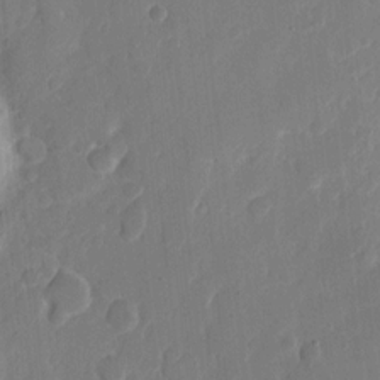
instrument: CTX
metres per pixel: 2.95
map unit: eHh
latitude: 10.4412
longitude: -67.7260
